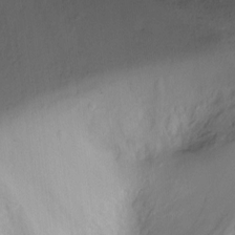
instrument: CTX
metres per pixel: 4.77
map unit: Ht
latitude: -8.8030
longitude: -21.0648
